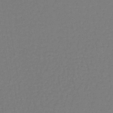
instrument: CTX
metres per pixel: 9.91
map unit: lHb
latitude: -42.5006
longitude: 59.9745
